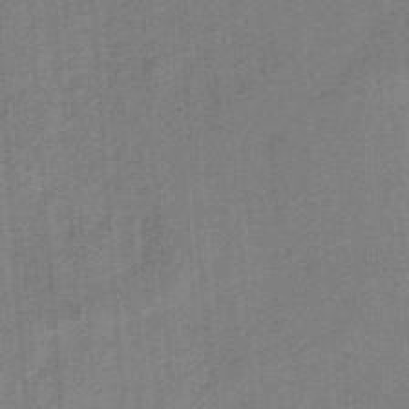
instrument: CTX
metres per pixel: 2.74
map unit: HNb
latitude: -34.8975
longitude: 57.2943
